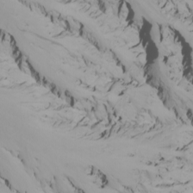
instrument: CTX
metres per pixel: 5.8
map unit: Nhu
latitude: -5.5021
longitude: -96.1200
